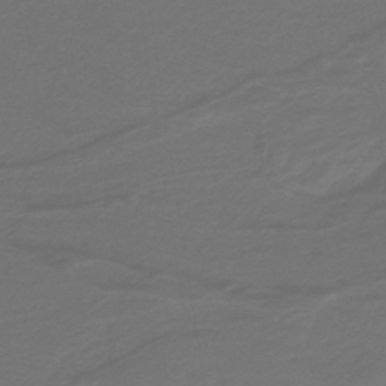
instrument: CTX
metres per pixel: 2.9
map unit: lHb
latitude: -39.9556
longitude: 53.3887
